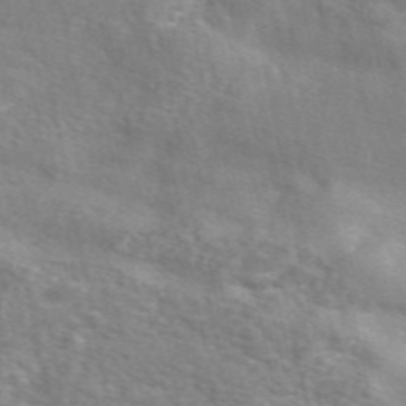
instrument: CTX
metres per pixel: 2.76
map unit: eAb
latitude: 48.8758
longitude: 119.5966
